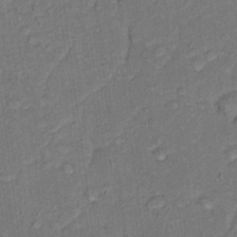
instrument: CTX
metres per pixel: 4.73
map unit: Hto
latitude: 15.4427
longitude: -31.2915
